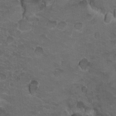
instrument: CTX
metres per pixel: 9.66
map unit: Nhu
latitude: 18.4223
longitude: -32.3845
